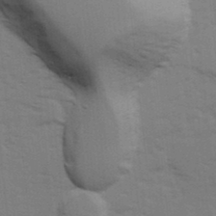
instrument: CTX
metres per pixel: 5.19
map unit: Ave
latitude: 13.9150
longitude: -102.6301
